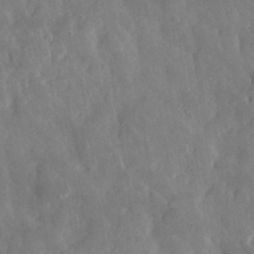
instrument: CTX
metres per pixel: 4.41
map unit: eHh
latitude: 30.2334
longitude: -78.4034
